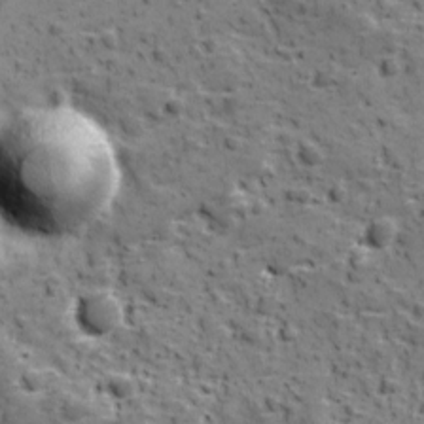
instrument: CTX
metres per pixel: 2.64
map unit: Ave
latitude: 11.0270
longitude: -105.1215
